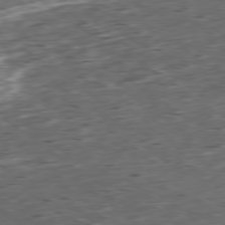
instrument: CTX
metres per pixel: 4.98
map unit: Ap
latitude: -79.1809
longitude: -58.6868
